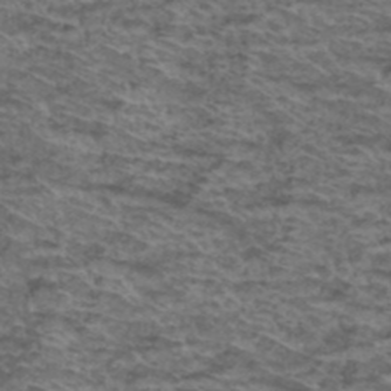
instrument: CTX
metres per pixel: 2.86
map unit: Hto
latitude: 38.1200
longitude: -44.1766
